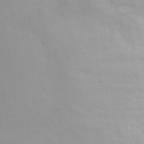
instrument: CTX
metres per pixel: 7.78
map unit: eHh
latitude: 19.4993
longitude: -72.2145
